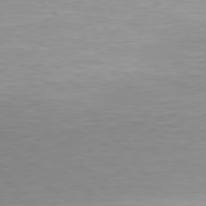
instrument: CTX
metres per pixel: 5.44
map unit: Hpe
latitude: 77.8394
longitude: -134.9513
